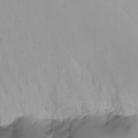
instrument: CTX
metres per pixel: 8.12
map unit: Htu
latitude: -8.2550
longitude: -64.6490
